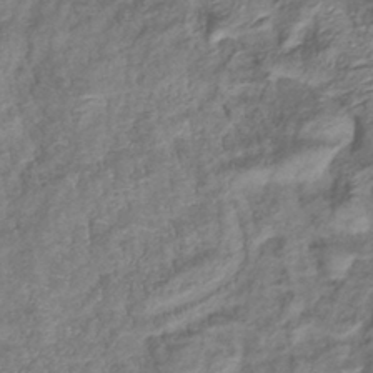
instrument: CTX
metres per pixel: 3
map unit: eHb
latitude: -38.2362
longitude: 76.2173
